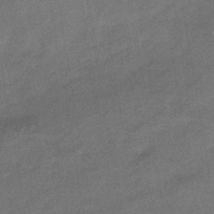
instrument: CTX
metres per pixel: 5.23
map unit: HNhu
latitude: -41.5966
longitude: 92.2550
